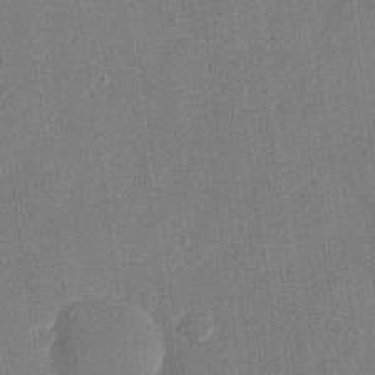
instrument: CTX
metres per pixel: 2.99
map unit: Nhu
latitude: -28.5574
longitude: -65.7072
